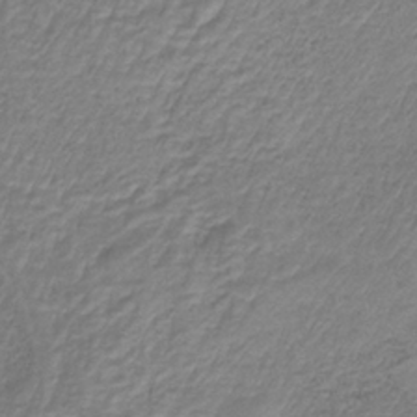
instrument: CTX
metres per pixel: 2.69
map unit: HNb
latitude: -34.1984
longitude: 61.4265
